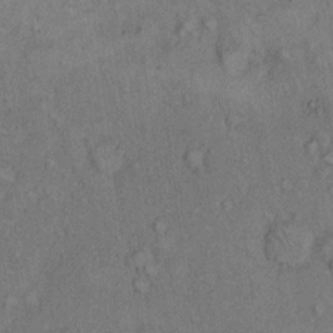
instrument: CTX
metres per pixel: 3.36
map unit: Hto
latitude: 10.3845
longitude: -59.4804
